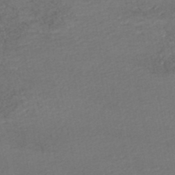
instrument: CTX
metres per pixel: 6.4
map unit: HNhu
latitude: -48.2740
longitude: 98.3117
